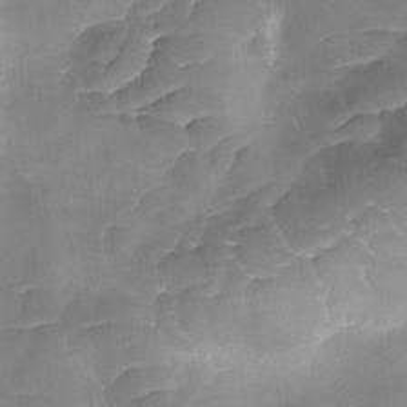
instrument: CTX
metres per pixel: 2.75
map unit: Ave
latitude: -9.4454
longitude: -122.6490
